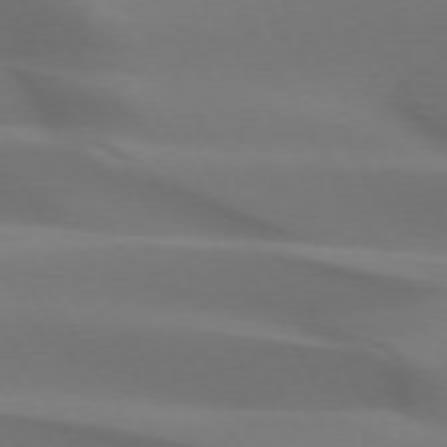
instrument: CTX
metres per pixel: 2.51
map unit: lApd
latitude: 73.0837
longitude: -49.7828
